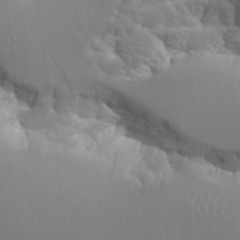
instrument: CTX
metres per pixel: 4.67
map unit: Aa
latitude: 11.5749
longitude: -127.4993
